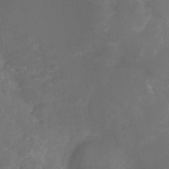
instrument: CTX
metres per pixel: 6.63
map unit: Nhu
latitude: -8.9731
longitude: -43.4993
